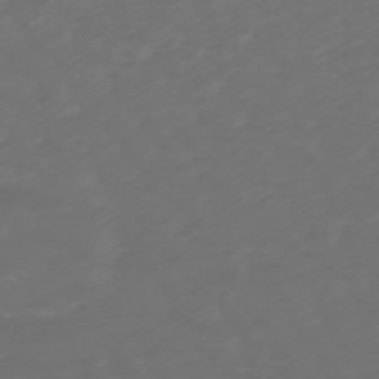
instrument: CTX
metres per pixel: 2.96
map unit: lHb
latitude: -47.8044
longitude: 81.6533
